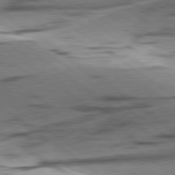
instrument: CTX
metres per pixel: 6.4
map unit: lApd
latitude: 78.8947
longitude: -51.2726
